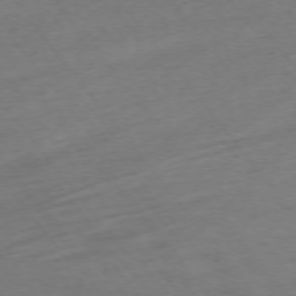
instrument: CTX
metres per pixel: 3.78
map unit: Ap
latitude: -75.2565
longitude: -70.8002
